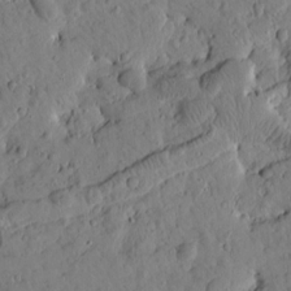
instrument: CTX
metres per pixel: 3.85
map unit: Htu
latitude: 1.6127
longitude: 177.8800
